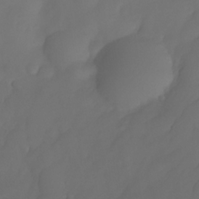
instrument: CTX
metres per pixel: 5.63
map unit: Nhe
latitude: -33.6533
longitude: -145.2537
